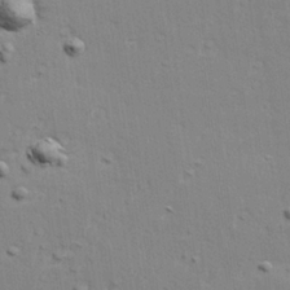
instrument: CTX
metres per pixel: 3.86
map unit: Hve
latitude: 25.4426
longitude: -93.9717
